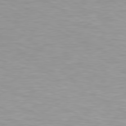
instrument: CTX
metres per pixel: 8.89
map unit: Hpe
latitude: 79.5182
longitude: -129.8394
